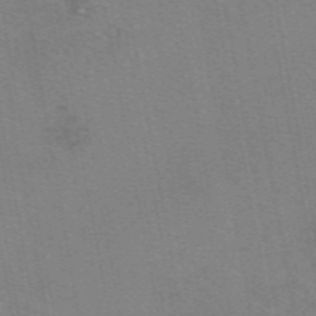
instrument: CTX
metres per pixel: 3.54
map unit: eAb
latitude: 50.0444
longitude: 105.3887
